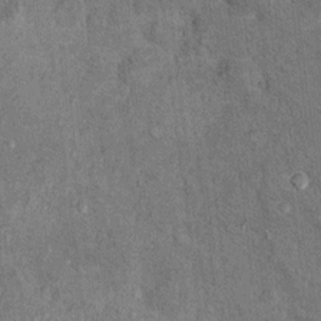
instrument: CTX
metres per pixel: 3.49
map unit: Hto
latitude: 11.0081
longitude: -37.3292
